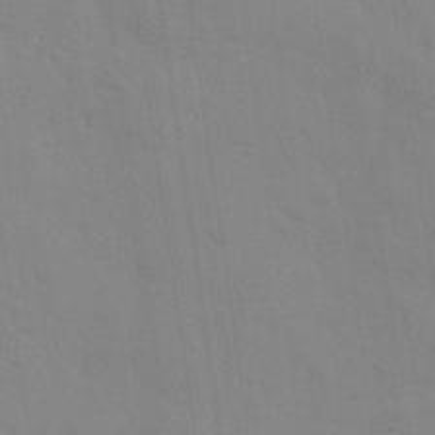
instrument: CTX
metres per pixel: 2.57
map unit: eHh
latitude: 30.7625
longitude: -69.8206
